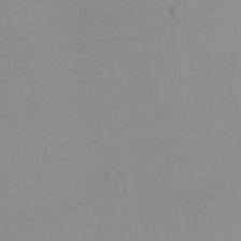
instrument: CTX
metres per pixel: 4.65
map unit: eHh
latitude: -5.4265
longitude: -80.6301
